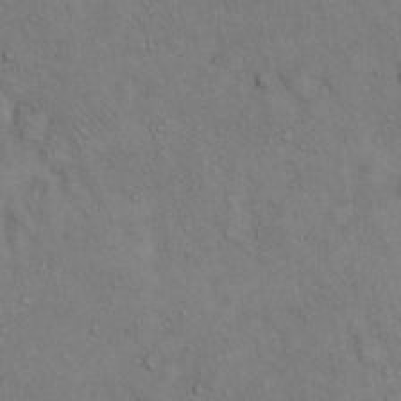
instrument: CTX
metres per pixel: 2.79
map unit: Hto
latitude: 12.6869
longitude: -59.6127
